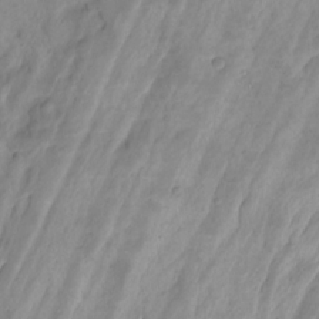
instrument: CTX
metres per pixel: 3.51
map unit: Hto
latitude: -8.4629
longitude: -44.2711
